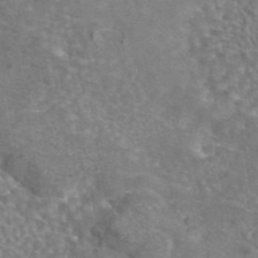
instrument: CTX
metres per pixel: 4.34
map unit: eAb
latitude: 44.5923
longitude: 107.1809
